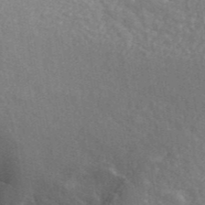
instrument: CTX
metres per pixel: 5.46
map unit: ANa
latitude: 43.9906
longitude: 26.5951
